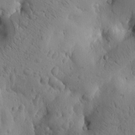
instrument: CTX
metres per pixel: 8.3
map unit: Htu
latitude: -3.5588
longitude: 170.8786
